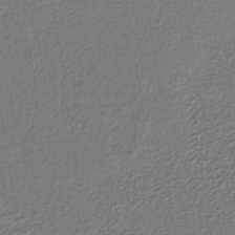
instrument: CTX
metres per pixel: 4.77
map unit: lHb
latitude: -43.0864
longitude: 71.2376
